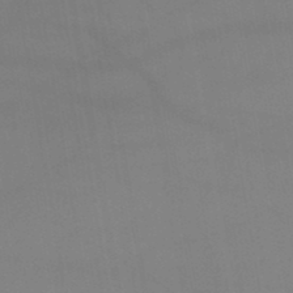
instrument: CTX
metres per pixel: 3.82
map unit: lHb
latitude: -44.6896
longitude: 77.0486
